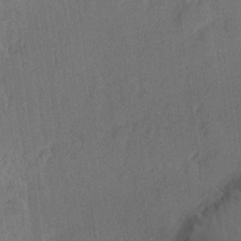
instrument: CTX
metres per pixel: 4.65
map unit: Hve
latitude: 26.5735
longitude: 145.5399
